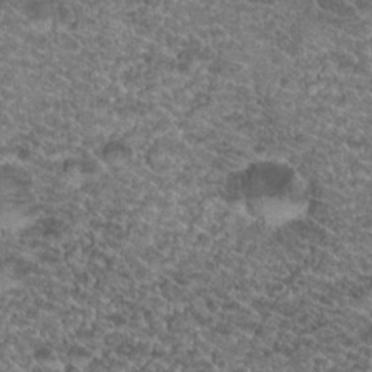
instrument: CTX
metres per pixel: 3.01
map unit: Hto
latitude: 19.9339
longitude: -37.2537
